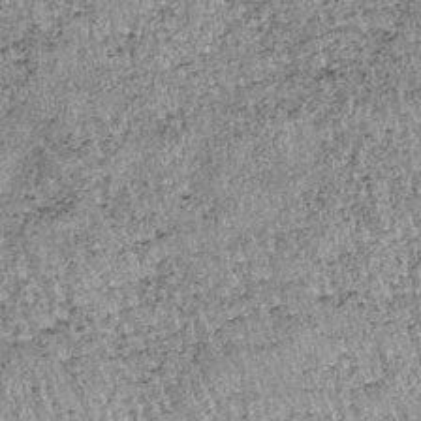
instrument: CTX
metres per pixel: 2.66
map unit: lHb
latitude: -37.0486
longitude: 66.8975
